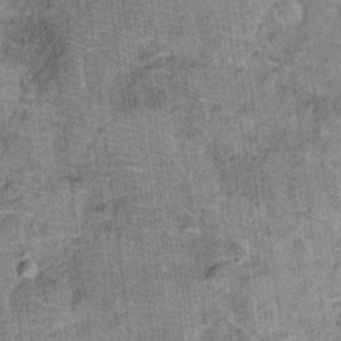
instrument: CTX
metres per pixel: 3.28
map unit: Ht
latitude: 11.3860
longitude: -38.1767
